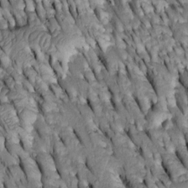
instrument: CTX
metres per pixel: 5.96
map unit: Htu
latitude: -2.6707
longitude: 150.7841
